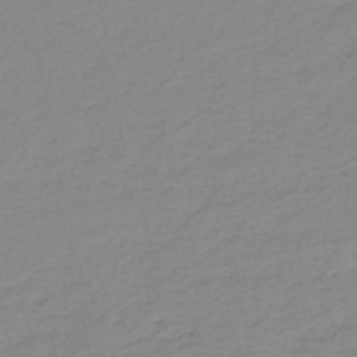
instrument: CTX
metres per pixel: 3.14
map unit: eHh
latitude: -44.5574
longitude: -29.5938
